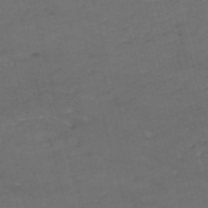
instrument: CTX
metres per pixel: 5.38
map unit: HNb
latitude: -54.3495
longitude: -37.2537
